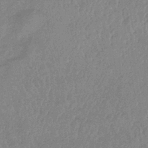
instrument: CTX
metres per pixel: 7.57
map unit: lHb
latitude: -34.2362
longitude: 69.2753
